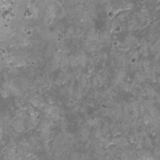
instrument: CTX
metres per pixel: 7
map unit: HNhu
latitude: 0.1011
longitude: 2.1605
